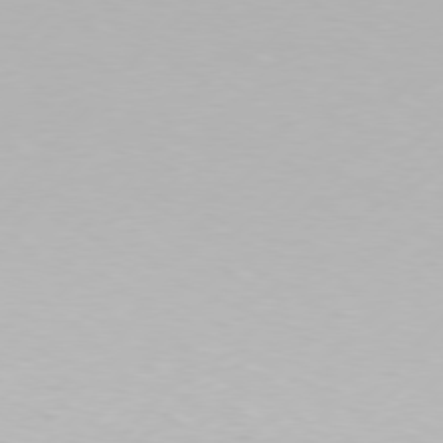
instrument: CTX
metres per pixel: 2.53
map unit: Hpe
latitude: 76.7246
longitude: -127.9906
